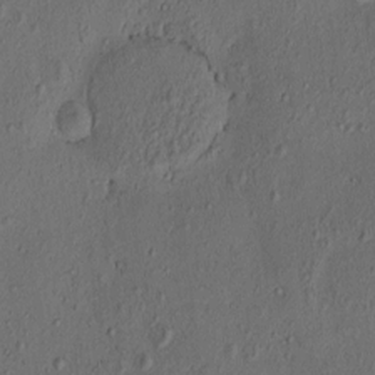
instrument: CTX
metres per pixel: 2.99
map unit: eHh
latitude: -1.1243
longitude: 19.0486
